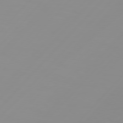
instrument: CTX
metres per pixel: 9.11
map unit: Hpe
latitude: 77.3859
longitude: -139.8583
